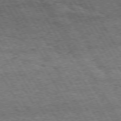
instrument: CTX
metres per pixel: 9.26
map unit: Hpe
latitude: 73.1593
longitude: -125.9717
